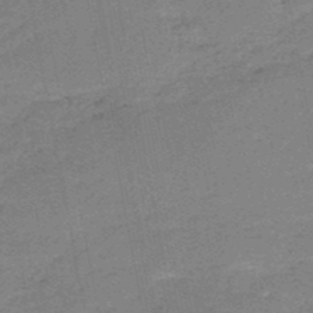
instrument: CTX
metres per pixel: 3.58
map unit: HNb
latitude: -50.6329
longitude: -40.7435
